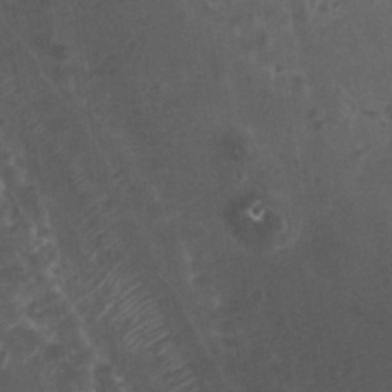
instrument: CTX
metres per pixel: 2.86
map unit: Htu
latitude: 3.2915
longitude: -19.8772
